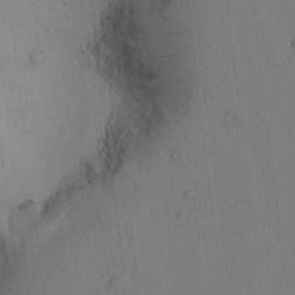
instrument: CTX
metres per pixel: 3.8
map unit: lAvf
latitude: 9.4238
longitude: 167.5777
